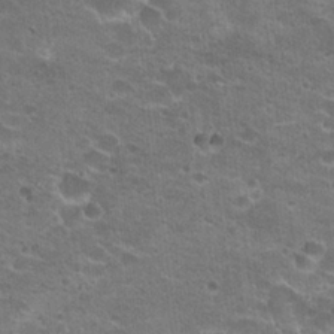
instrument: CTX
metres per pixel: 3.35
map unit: Hto
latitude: 22.1389
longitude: -42.6113
